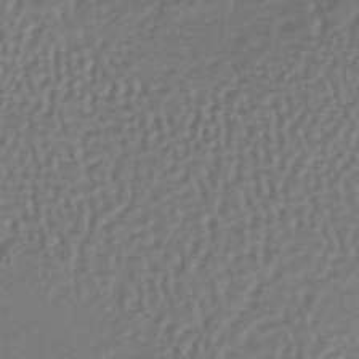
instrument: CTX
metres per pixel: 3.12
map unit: lHb
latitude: -38.5196
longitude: 63.6155
